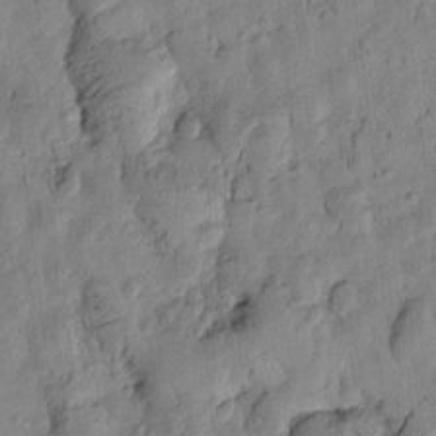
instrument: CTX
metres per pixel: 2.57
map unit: Htu
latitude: -0.0283
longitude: -176.3467
